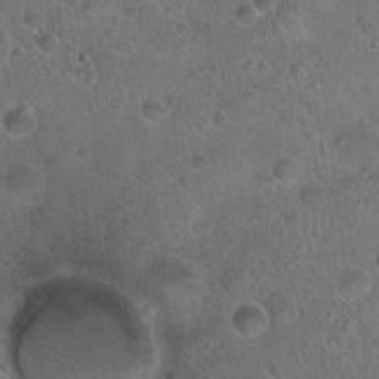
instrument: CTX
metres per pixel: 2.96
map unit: Hto
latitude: 22.5735
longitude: -53.4427
